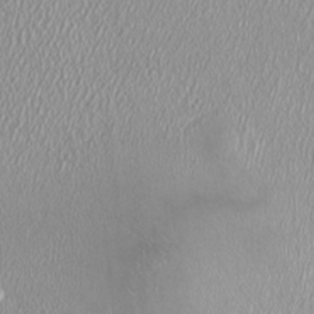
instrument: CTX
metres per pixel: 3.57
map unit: HNhu
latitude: -0.4629
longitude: 0.4818
